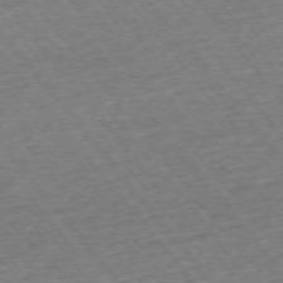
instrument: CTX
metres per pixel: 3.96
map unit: Ap
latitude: -75.2754
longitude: -88.0633
